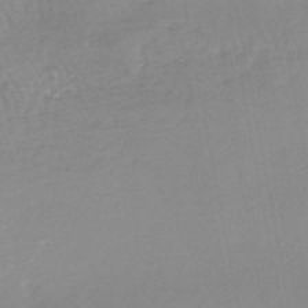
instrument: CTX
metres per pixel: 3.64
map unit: lHb
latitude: -48.0850
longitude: 72.0850
